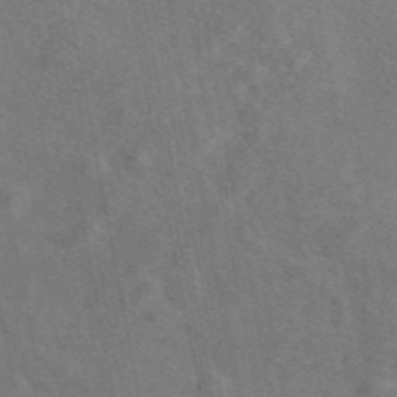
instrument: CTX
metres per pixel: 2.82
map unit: eAb
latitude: 46.2145
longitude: 107.9367
